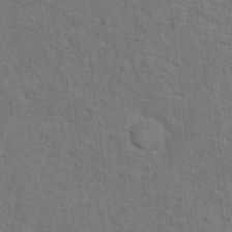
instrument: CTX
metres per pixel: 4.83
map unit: Hto
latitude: 15.5749
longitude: -38.1389
